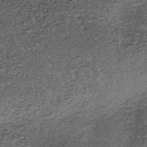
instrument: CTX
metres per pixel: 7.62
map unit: lHb
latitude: -38.7274
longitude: 66.5952
